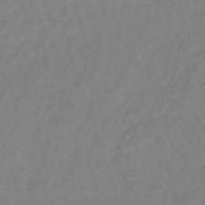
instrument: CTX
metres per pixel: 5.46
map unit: lHb
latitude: -34.8975
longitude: 71.4455
